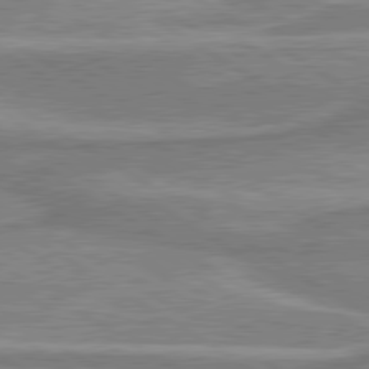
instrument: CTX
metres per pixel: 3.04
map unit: lApd
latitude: 80.1767
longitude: -177.1781
